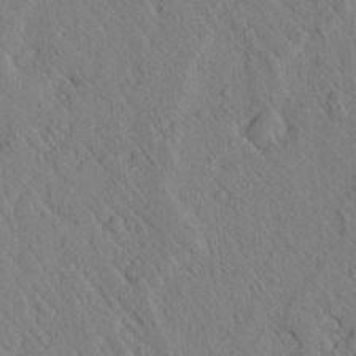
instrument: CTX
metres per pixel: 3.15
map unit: lAvf
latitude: 6.9703
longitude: 160.4629
